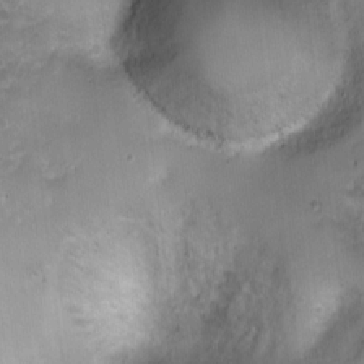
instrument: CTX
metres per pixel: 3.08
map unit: Ht
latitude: 4.2145
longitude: -19.6694
